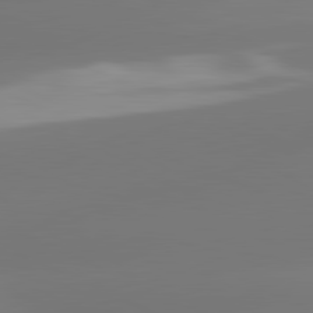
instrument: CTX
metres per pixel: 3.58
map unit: lApd
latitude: 81.5182
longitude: -165.1781
